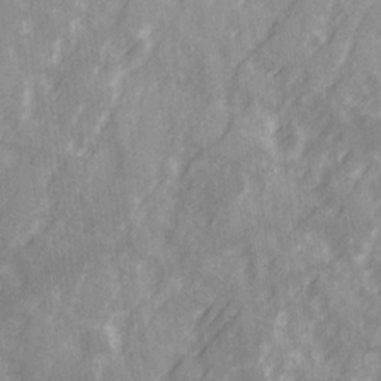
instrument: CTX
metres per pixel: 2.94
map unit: Ave
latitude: 20.4790
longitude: -131.8395
